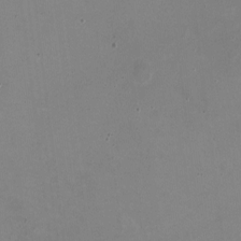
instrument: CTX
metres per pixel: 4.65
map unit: HNhu
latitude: -1.7856
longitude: -2.2522
